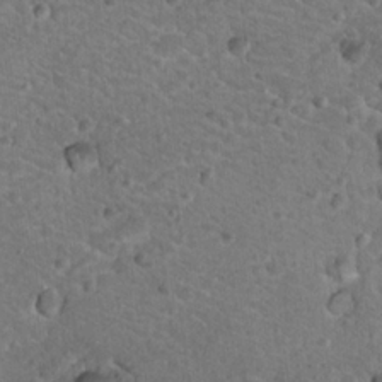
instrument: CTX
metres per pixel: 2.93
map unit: Hto
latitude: 19.5560
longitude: -33.3104
